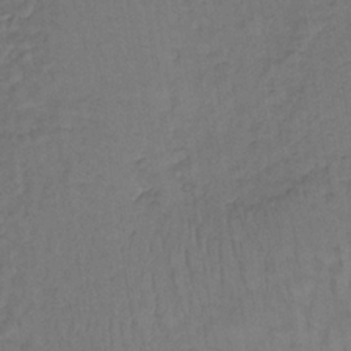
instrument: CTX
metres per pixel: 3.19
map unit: lHb
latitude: -35.3699
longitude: 65.2943
